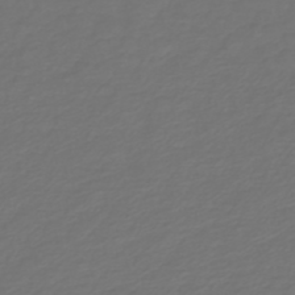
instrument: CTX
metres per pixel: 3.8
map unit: HNb
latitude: -47.5210
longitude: 54.9920
